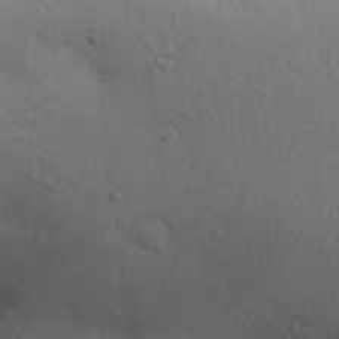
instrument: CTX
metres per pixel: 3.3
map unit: Aa
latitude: 30.6869
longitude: -146.5357
